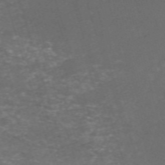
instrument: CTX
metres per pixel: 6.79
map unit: HNb
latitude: -54.5007
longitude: -36.3090
